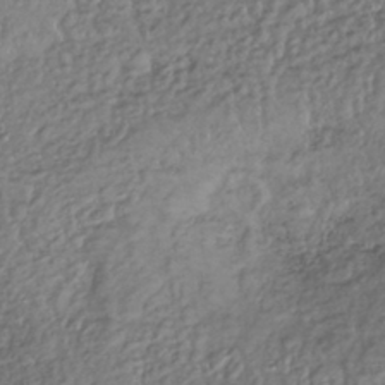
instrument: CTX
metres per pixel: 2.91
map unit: lHb
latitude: -37.1809
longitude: 68.2550
